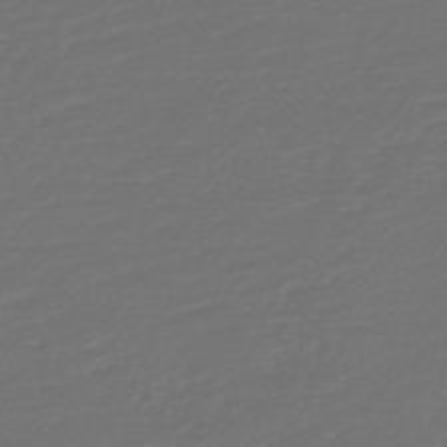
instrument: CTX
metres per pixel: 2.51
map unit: HNb
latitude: -47.7099
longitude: 54.7085
